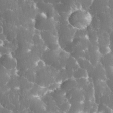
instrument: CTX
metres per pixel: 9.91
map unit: eHh
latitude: 34.5923
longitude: -62.8002
